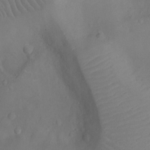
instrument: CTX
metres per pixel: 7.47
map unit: Ht
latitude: -9.8989
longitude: -23.0458
